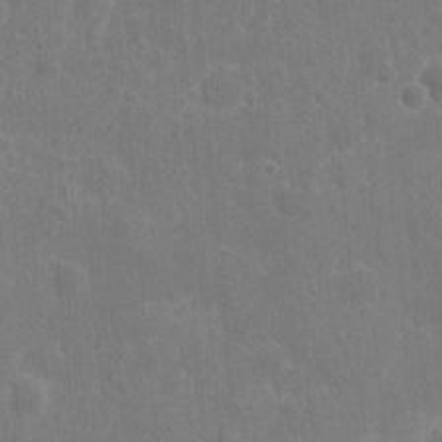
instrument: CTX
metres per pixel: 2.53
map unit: eHh
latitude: 9.9906
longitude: -71.8583
